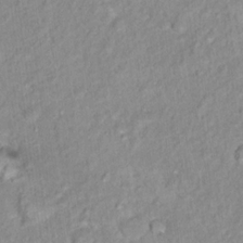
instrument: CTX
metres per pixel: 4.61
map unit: Nhu
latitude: 16.7435
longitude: -32.1578
